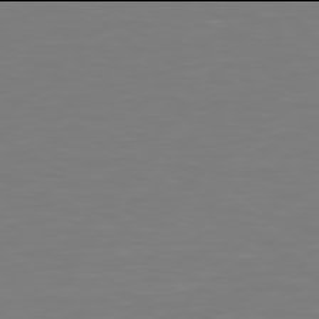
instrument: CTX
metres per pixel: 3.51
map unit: Hpe
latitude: 77.9906
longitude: -163.5371
